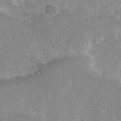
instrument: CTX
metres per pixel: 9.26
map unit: Hve
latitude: 24.9702
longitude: 144.9920
